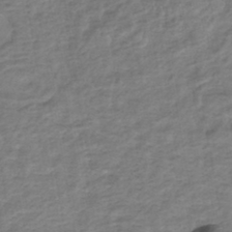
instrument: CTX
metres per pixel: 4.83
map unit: HNhu
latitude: -44.5763
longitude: 102.1417
